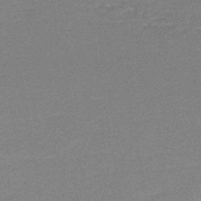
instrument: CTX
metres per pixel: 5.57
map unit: HNb
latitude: -48.0472
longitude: 56.1228
